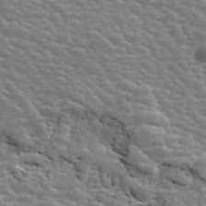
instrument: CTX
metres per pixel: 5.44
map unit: ANa
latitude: 45.4238
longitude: 38.0283
